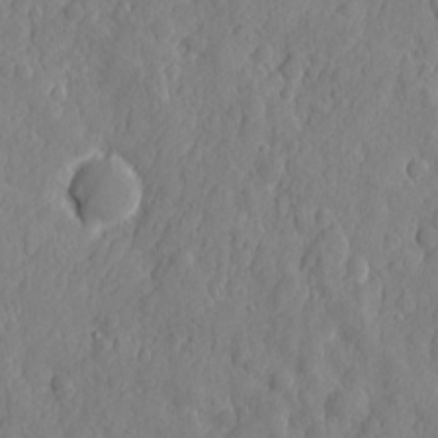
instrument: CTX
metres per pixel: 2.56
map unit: eHh
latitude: 6.7624
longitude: -75.2915
